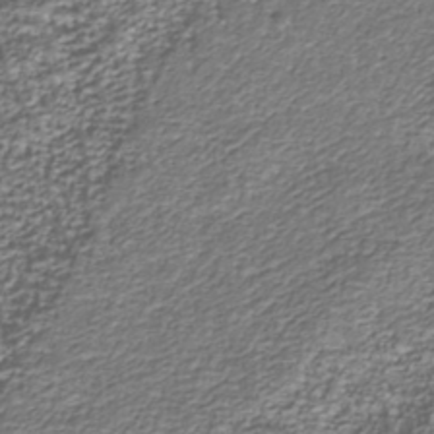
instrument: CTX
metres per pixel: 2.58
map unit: Nhu
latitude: -39.0298
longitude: -82.5734
